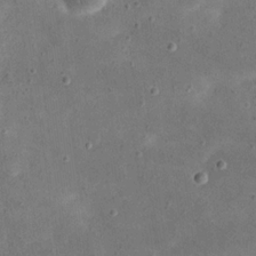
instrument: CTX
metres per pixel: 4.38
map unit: eHh
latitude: 21.3671
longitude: -66.1199
